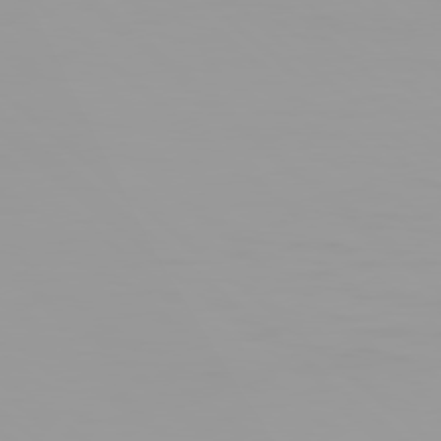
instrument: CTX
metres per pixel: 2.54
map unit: Hpe
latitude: 77.8961
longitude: -142.3467
